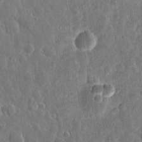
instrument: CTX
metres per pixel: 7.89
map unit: eHh
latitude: 11.8017
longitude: -73.1215
